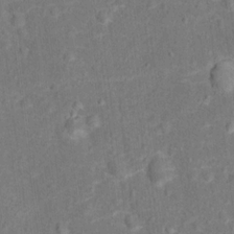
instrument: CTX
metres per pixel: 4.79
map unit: Hto
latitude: 15.0081
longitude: -41.8205
